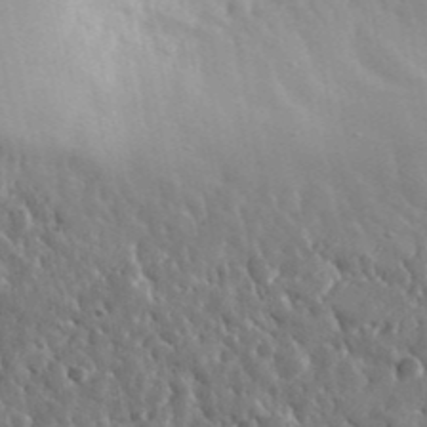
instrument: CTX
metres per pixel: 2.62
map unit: lHvf
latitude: 35.4237
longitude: -88.1956
